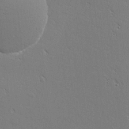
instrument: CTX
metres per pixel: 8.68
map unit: eHh
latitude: 1.8961
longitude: -77.9150
